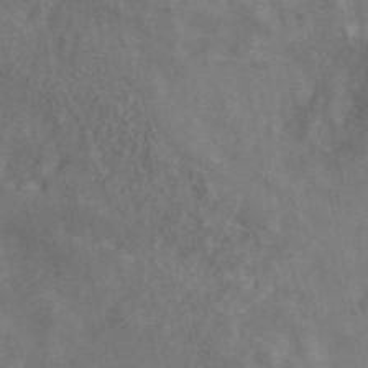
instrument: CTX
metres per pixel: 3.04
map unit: ANa
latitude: 41.8394
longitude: 15.5210
